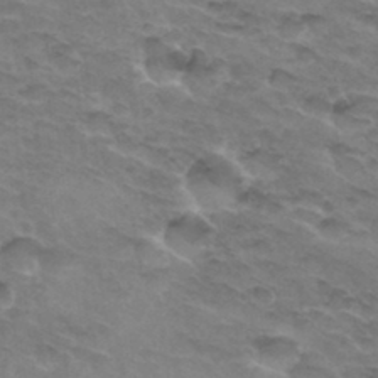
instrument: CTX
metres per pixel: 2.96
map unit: Hto
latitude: 33.2726
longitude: -46.4034
